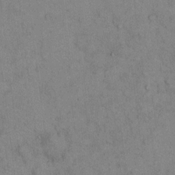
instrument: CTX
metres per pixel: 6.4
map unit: Hto
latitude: 11.6694
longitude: -59.6883
